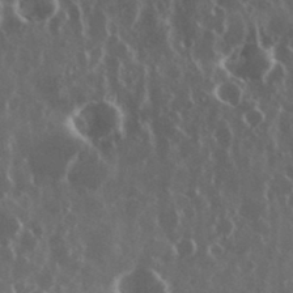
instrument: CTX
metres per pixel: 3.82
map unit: eHh
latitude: 34.9702
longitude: -58.6491
